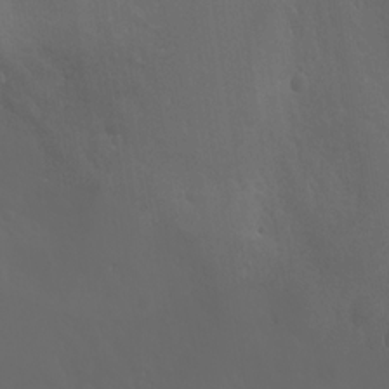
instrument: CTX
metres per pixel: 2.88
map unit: Htu
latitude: -1.7856
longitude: -76.4979
